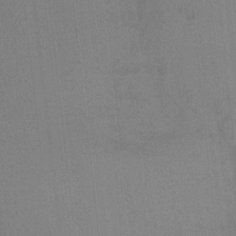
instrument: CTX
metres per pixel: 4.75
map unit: Nhu
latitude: -15.4077
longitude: -50.2333
